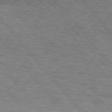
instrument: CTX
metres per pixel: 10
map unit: lApd
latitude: 75.7828
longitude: -82.2522
